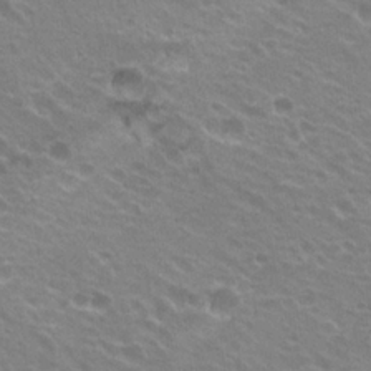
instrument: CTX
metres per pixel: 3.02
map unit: Hto
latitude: 23.4426
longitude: -31.5371
